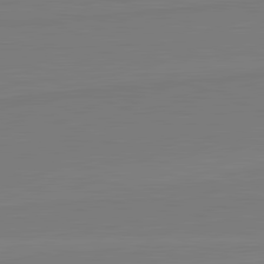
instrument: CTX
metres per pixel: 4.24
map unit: lApd
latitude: 82.0822
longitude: 165.1998
